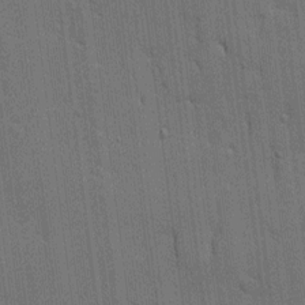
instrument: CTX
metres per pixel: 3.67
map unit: Ave
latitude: 11.9339
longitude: -101.2537
